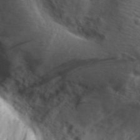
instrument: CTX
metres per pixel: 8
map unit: Aa
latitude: 30.3657
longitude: -136.1767
